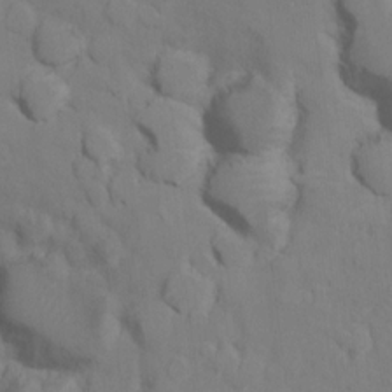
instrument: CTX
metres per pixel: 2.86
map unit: Ht
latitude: 11.2915
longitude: -33.5182
